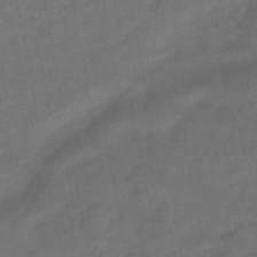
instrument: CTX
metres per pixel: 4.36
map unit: HNhu
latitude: -45.8800
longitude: 92.9920
